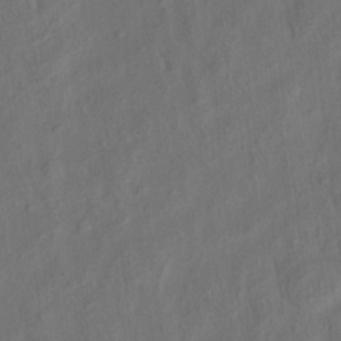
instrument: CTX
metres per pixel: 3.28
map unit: eHh
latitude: 6.0633
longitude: -77.0836
